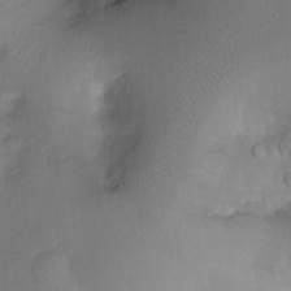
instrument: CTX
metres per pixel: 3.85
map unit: Nhu
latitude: -11.2376
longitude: -36.9892
